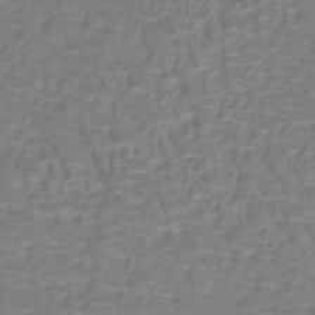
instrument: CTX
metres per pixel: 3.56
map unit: lHb
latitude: -40.3684
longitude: 58.9730
